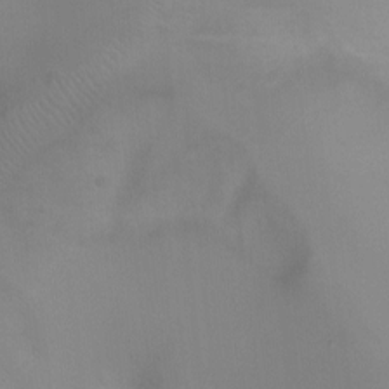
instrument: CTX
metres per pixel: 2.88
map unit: Ht
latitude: -5.2376
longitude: -28.7246
